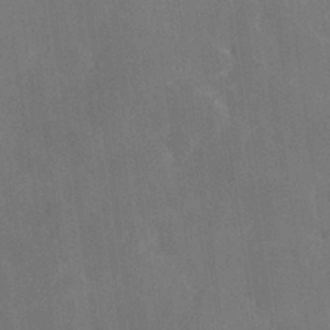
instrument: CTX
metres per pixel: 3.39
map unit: Hve
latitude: 27.8772
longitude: 145.0109
